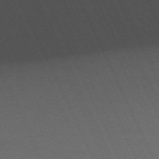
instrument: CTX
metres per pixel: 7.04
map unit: Nhu
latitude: -68.1794
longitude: 39.5210
